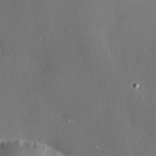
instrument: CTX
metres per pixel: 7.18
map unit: Hve
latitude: 25.0269
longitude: -93.0836
